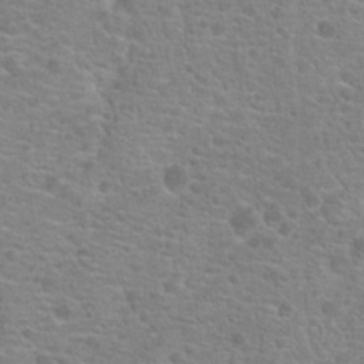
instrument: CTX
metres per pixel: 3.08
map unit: Hto
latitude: 18.1955
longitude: -41.4993
